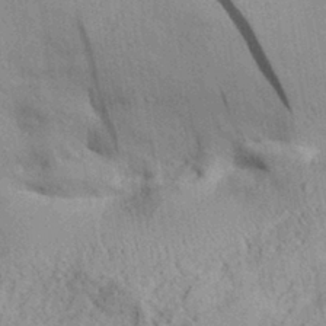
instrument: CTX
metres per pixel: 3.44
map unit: Aa
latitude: 29.3859
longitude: -136.5546
